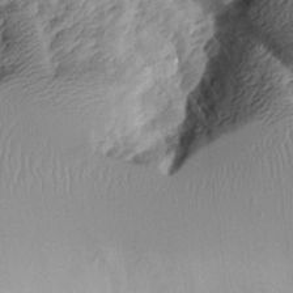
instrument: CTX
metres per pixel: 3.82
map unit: Aa
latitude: 11.0081
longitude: -126.9892
